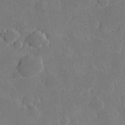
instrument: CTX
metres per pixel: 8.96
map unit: Hve
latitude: 25.4426
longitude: 150.1984
